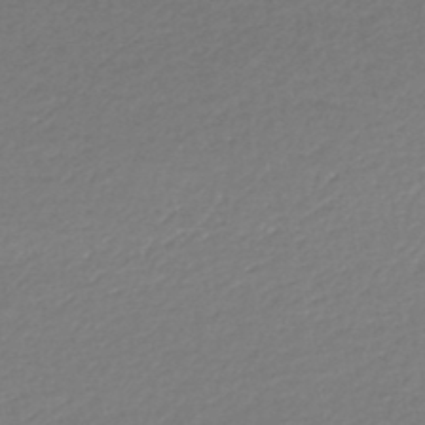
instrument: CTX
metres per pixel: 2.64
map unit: lHb
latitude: -45.8800
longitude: 68.3495
